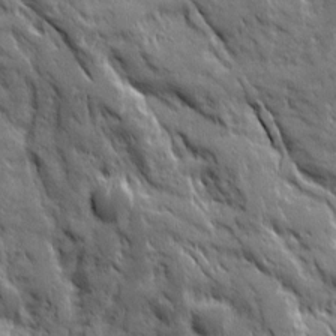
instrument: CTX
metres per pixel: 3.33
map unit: Ave
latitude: 19.5182
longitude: -134.1200
